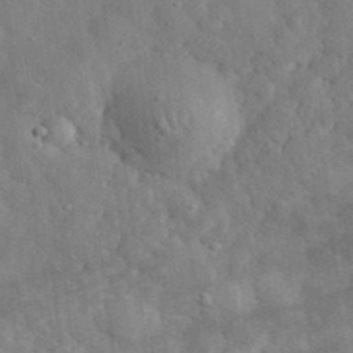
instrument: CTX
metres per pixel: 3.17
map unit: eHh
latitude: 33.9339
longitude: -77.8961
